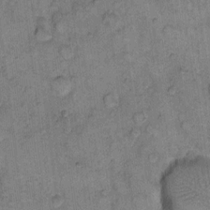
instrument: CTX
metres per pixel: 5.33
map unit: eHh
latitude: 10.9703
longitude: -63.7450
